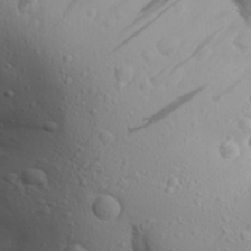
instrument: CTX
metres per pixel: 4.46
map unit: Aa
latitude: 27.8583
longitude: -132.9514
